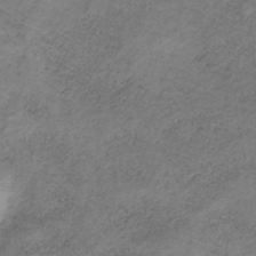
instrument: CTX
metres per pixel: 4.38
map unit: HNb
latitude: -32.4818
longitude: 59.9745
